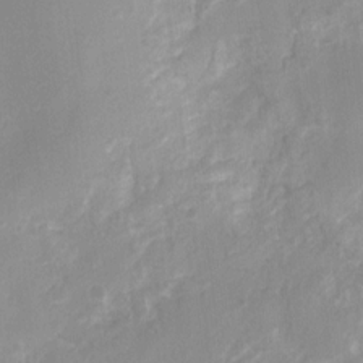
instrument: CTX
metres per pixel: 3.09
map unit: Nhu
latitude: 4.9892
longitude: -18.4223
